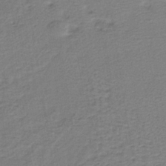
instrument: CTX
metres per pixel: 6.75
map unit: lHb
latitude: -38.3306
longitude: 59.1053
